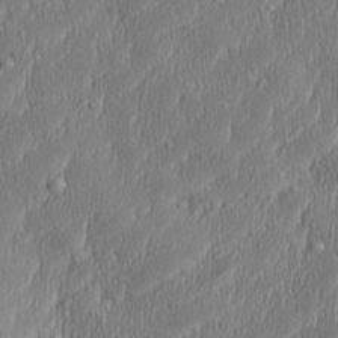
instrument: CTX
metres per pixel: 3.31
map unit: Aa
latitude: 28.2522
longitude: -137.9528
